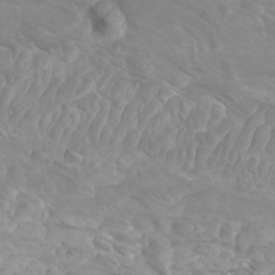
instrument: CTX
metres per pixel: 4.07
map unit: Htu
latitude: -9.6155
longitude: -75.5560
